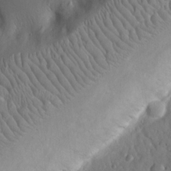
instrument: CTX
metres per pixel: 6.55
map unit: eHh
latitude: 14.6869
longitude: -69.7639
